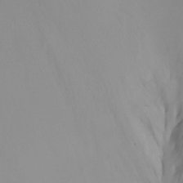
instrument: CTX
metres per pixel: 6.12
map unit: Ht
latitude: -7.1620
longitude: -29.8583
